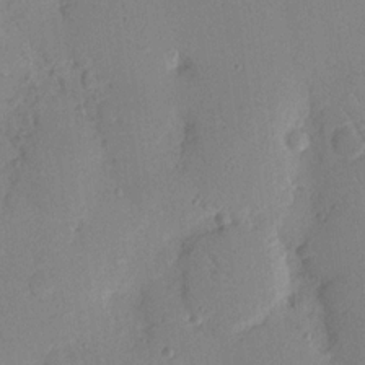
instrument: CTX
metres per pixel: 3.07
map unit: Nhu
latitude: 16.3656
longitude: -78.7058
